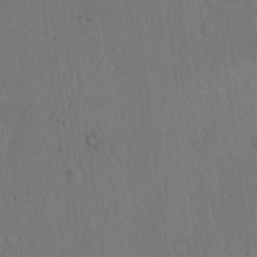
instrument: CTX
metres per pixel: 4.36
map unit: Hto
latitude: 8.5357
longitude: -60.8758
